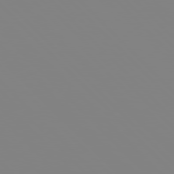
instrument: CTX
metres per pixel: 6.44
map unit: Hpe
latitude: 77.3481
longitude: -161.6505
